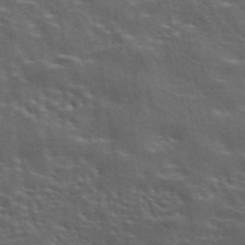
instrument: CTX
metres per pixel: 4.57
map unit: eAb
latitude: 43.3293
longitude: 112.1228
